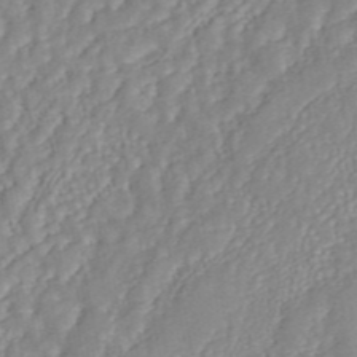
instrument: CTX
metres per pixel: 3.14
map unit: ANa
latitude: 44.9891
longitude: 24.1795
